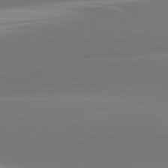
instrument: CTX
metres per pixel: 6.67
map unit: lApd
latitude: 81.5749
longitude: -161.8772
